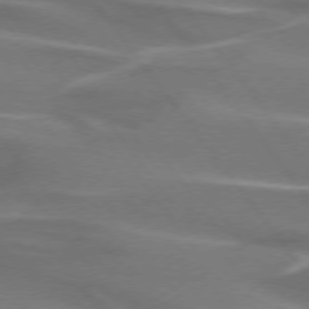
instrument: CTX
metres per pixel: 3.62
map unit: lApd
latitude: 74.4412
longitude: -62.8002
